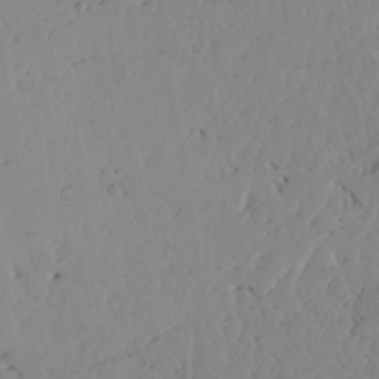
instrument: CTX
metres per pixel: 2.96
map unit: Aa
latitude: 23.4804
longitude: -131.3482
